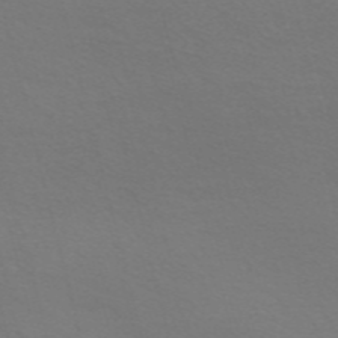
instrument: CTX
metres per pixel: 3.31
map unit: Nve
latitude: -56.9353
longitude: 63.6533
